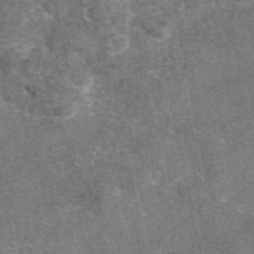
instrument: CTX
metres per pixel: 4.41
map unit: eAb
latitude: 47.8584
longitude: 108.0850
